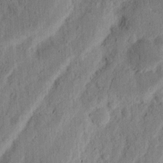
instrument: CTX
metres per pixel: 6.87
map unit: Nhu
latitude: 14.6491
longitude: -74.3467
